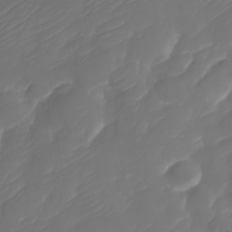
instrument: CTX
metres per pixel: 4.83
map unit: Nhu
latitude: -30.3306
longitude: -71.8583
